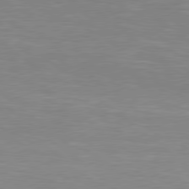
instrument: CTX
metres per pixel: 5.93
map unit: Hpe
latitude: 78.8380
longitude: -125.6693
